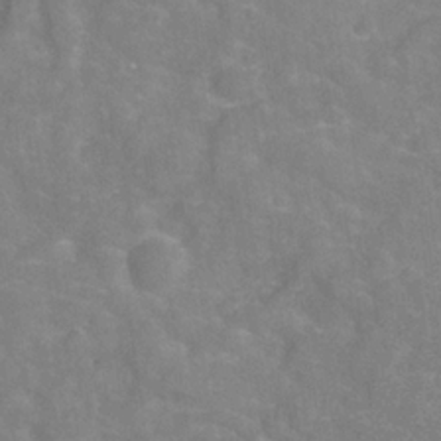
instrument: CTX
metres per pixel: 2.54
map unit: Hve
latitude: -31.4454
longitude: 95.3320
